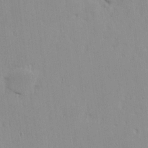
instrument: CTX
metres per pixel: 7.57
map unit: Nhu
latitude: 18.5734
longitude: -72.6302
